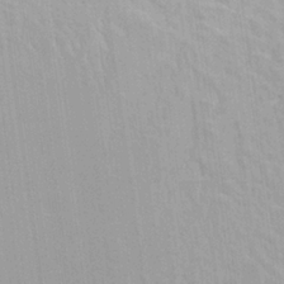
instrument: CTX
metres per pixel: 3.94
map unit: HNhu
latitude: 6.8758
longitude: -2.1766
